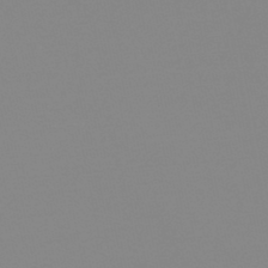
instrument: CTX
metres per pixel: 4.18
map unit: lHb
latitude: -44.3495
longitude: 55.4455
